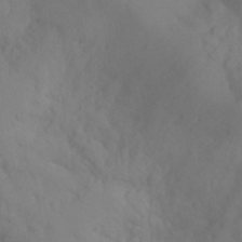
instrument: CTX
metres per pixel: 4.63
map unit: Nhu
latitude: -15.5399
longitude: -55.6505
